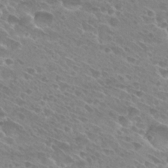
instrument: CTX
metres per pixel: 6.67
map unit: Hto
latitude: 27.6316
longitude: -39.5938
